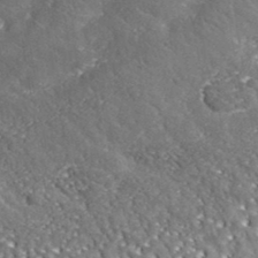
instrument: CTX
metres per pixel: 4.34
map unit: lHvf
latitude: 37.5371
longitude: -87.8583
